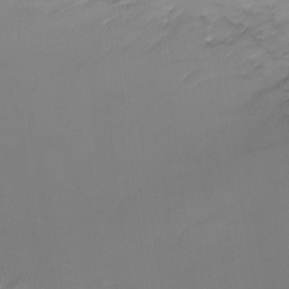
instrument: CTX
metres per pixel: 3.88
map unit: Nhu
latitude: -9.7666
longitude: -76.1011
